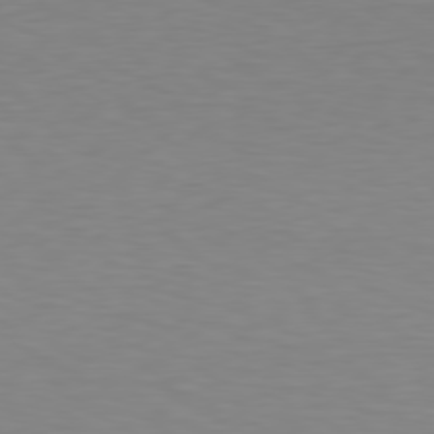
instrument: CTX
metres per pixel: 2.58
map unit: Hpe
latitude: 78.4034
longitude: -122.2900
